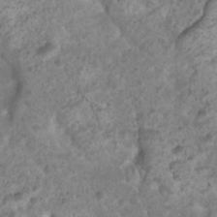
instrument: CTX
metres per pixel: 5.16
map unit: Nhu
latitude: 8.4034
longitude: -22.0444
